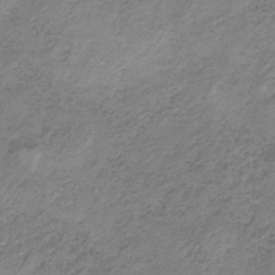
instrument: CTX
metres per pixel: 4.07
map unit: HNb
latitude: -32.8597
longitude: 60.4629
